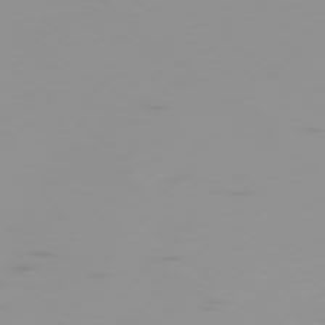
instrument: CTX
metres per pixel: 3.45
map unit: Ap
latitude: -78.1416
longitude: -62.6302
